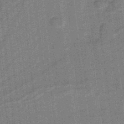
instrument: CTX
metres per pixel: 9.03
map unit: lHb
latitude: -37.9745
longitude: 57.7855
